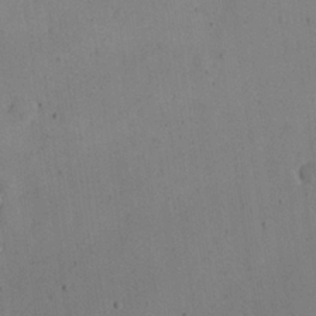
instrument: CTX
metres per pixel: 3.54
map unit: eHh
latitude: 24.0255
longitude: -66.2144
